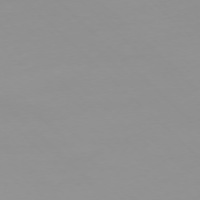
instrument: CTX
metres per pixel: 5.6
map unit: Ap
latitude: -77.2943
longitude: -81.8961
